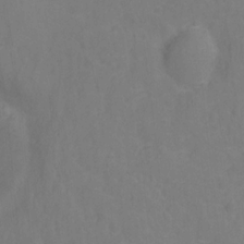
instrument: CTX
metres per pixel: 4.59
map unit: Hto
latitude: -1.6155
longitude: -34.6301
